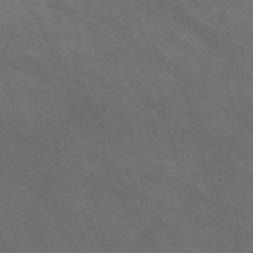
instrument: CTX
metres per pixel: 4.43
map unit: Nve
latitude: -58.8407
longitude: 58.8596
